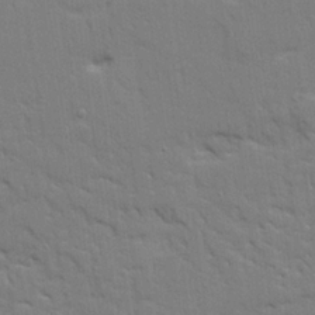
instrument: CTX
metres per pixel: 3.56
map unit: Ave
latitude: 22.3656
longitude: -130.3279
